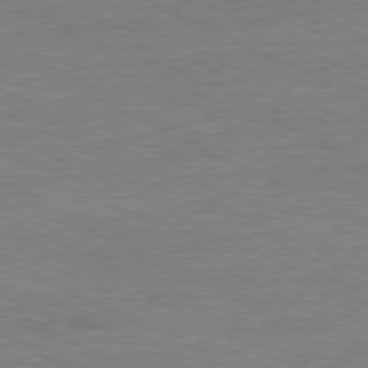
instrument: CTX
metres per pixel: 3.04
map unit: Ap
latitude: -81.3699
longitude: -86.1955
